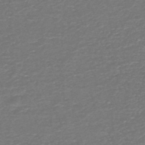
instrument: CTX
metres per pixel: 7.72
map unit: HNb
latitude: -48.4629
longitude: -41.6315
